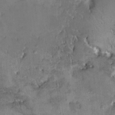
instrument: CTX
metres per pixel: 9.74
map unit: HNhu
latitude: 10.7813
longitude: 9.1998
